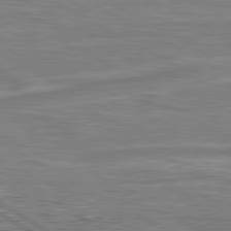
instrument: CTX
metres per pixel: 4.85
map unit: lApd
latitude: 80.6113
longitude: 173.2943
